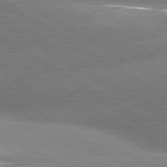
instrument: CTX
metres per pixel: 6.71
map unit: lApd
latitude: 80.5168
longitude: -162.2901
